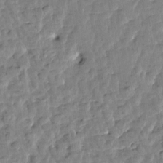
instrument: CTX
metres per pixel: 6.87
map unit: Htu
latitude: 1.8394
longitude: -179.4049
